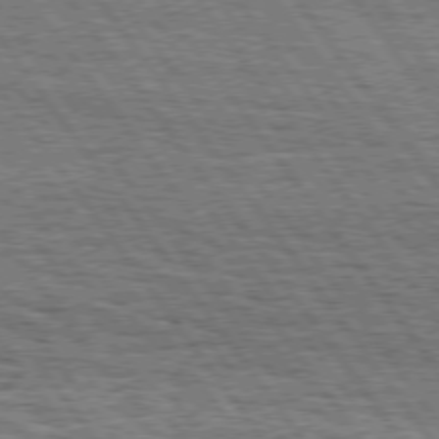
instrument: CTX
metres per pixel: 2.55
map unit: Hpe
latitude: 75.1781
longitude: -152.3467
